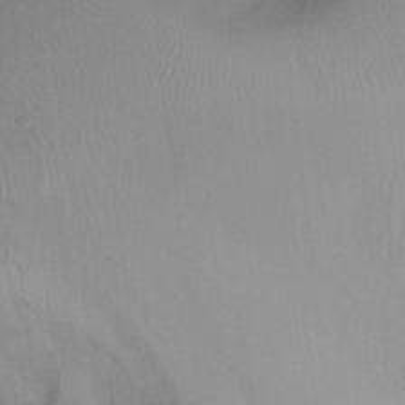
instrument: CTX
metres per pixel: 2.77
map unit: Ht
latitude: -10.6708
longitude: -27.7450
